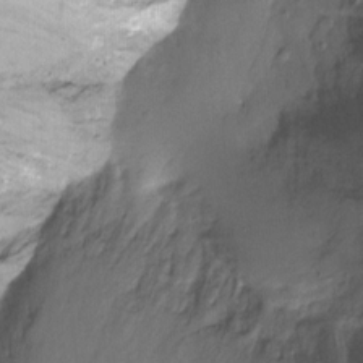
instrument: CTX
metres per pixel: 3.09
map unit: Ht
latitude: -9.7855
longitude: -39.3104
